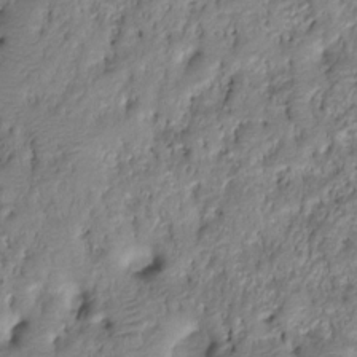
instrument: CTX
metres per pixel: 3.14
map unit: HNhu
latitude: -20.6896
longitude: 84.6896
